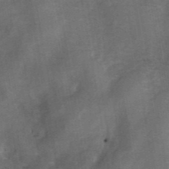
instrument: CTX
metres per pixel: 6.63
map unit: ANa
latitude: 42.8380
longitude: 16.7275
